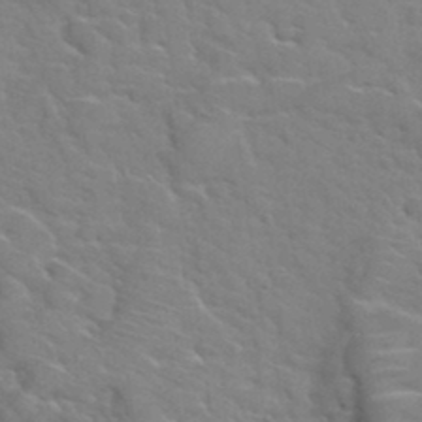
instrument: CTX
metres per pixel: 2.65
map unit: Hto
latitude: 35.9150
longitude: -50.2333
